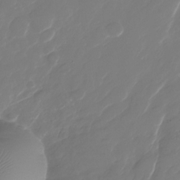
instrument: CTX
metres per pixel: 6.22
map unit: Nhu
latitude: -29.2754
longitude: -71.6316
